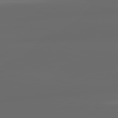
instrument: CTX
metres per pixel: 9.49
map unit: lApd
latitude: 82.8380
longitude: -137.3104
